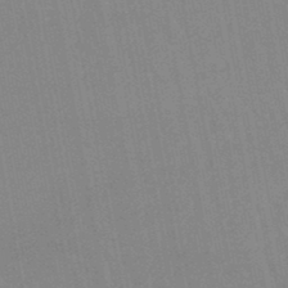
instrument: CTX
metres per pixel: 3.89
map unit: lHb
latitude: -45.6344
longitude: 78.6329
